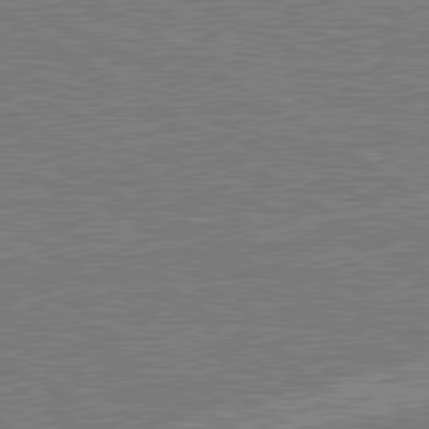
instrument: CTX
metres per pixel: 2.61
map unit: lApd
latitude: 79.6127
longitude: 169.5588
